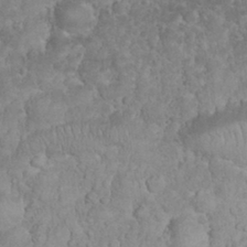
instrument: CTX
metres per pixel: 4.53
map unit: eHh
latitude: 33.0458
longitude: -64.2334
